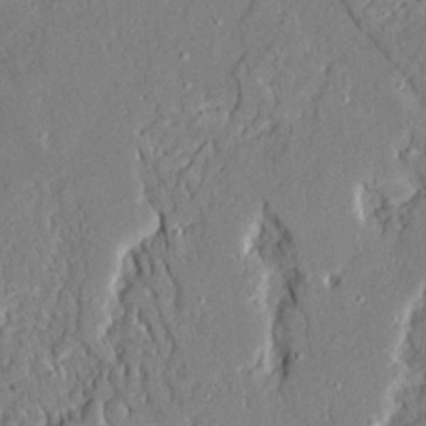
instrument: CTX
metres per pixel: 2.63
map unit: Ave
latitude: 21.7639
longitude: -128.7813
